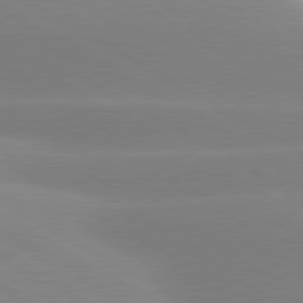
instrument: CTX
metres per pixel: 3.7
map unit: lApd
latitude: 80.3089
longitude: -153.3482
